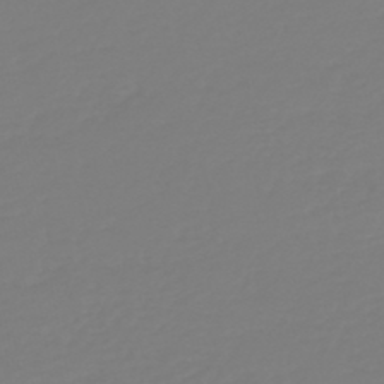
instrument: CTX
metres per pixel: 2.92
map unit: HNb
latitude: -46.4629
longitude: 56.1606
